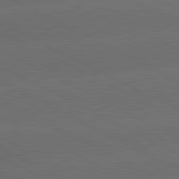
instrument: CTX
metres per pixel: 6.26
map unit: lApd
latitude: 81.1403
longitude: -147.4616
